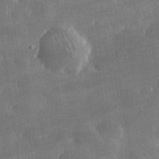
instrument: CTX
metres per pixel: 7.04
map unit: lHvf
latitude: 31.4049
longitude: -92.7246
